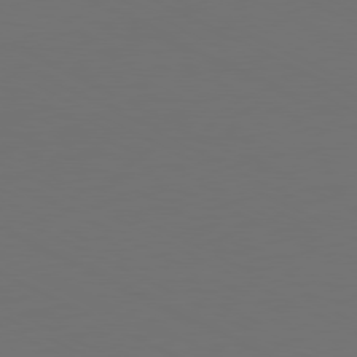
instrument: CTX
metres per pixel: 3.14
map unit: Hpe
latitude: -81.2754
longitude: 18.7085
